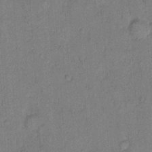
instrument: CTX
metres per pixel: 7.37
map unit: Hto
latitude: 9.5182
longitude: -61.5371
